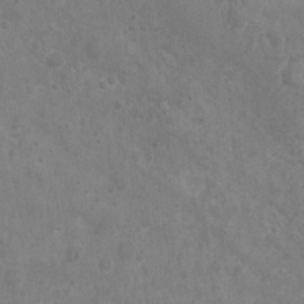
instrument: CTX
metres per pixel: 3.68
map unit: Nhu
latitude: 6.2711
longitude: -19.2915
